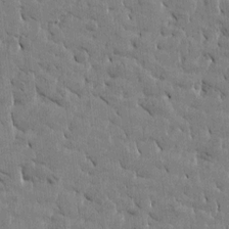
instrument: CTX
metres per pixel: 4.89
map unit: Htu
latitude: -4.4440
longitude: 176.8597
